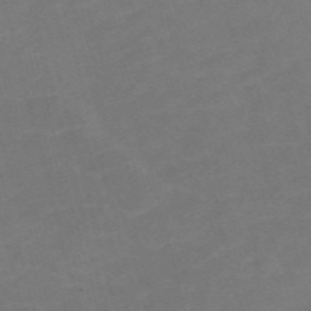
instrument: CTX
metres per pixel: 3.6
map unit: Nve
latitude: -58.8407
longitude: 58.0849
